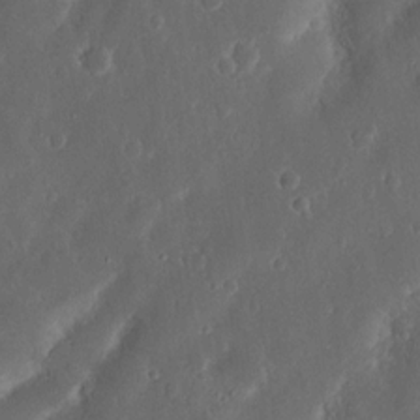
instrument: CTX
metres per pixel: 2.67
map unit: Nhu
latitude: 13.6316
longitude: -73.5938
